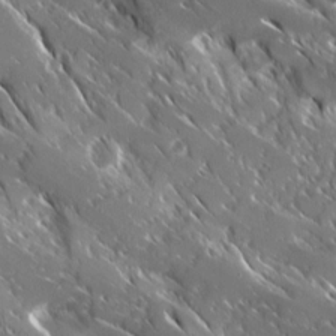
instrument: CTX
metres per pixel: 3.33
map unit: Ave
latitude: 17.1214
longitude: -130.2334
